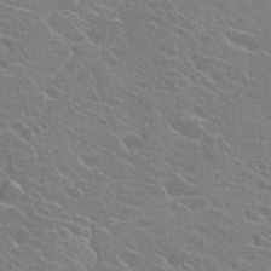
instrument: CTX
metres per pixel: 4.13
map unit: Hto
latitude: 22.5546
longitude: -40.2711
